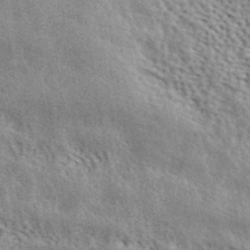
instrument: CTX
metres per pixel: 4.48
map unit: ANa
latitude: 41.8583
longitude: 49.2943
